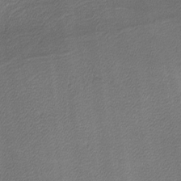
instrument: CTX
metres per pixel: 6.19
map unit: lHvf
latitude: -12.2740
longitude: -103.0269
